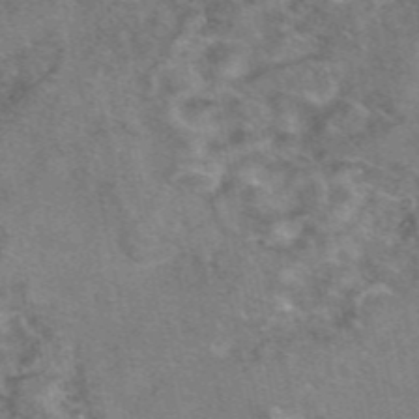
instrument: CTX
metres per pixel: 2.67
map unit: eAb
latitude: 46.9136
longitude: 118.6518
